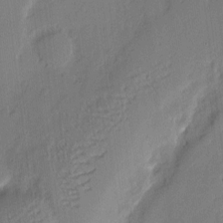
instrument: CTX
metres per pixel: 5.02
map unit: eHh
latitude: 2.8569
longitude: -77.0458
